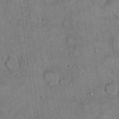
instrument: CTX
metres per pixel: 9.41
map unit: eHh
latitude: 19.6127
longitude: -60.6679
